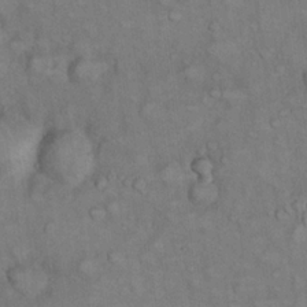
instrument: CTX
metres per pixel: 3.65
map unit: eHh
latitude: 22.2900
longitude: -60.5168
